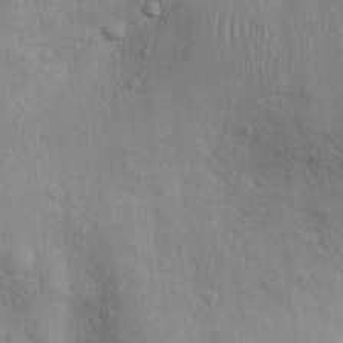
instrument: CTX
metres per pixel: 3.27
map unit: Nhu
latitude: 9.8395
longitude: -24.8946
